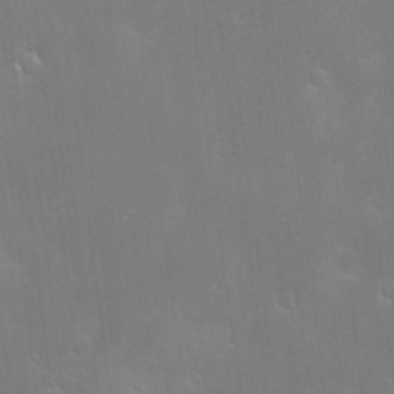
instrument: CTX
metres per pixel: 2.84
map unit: Hve
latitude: -10.7463
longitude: 174.3306
